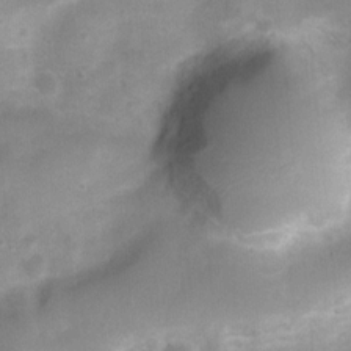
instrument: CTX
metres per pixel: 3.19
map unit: Ht
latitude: 4.8191
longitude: -21.5182
